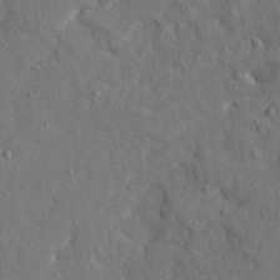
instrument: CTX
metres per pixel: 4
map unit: Ave
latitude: 22.5546
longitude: -130.5546
